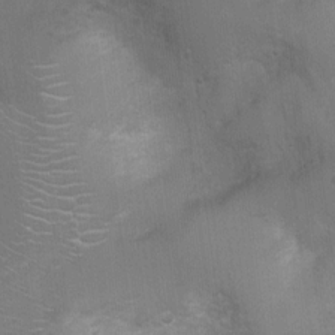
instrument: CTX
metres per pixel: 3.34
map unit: Nhu
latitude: 2.7813
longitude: -16.6868
